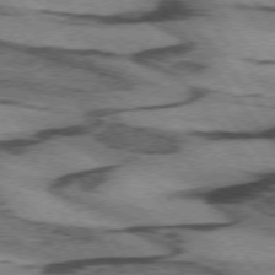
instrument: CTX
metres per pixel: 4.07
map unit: lApd
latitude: 74.4223
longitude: -76.9136
